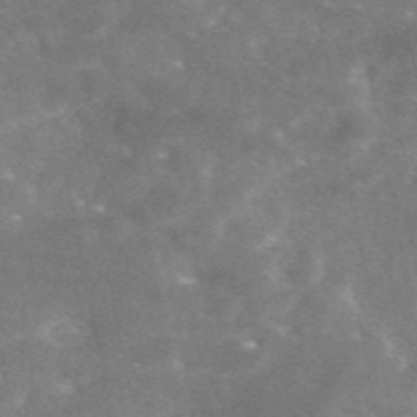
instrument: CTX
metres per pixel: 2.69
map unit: eAb
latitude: 47.3482
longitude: 119.6533
